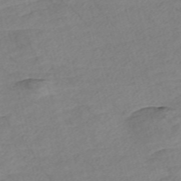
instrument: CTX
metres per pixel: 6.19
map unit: Nve
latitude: -57.1809
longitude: 53.9367
